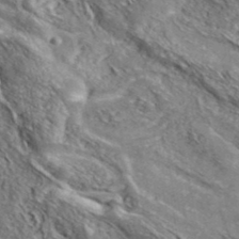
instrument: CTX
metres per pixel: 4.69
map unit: ANa
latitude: 39.7072
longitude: -91.2915
